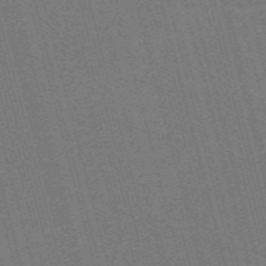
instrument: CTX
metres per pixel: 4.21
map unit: Nve
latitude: -59.1809
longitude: 62.4818
